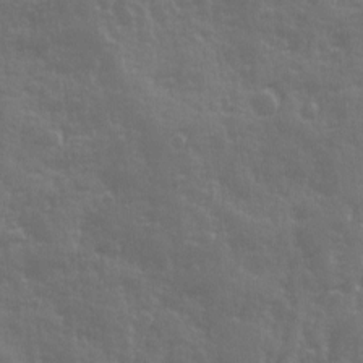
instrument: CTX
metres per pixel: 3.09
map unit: Ave
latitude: 12.7813
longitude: -103.4993
